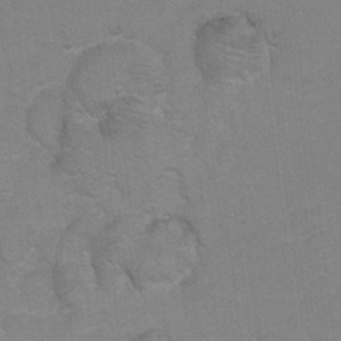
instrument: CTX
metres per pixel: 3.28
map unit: Hto
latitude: 5.4237
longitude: -31.9528
